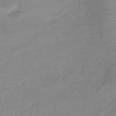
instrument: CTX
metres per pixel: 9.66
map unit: lHb
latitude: -40.9730
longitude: 66.0472
